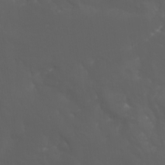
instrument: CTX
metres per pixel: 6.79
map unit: Htu
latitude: -6.5951
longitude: -68.0444
